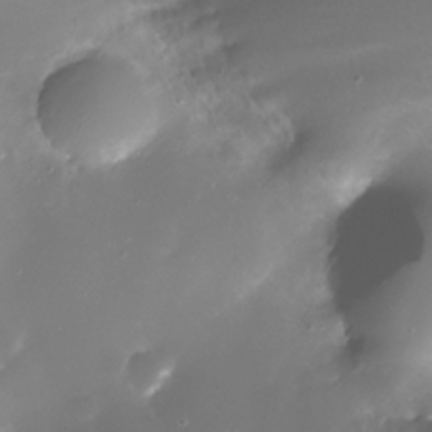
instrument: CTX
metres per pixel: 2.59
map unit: Nhe
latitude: -33.0487
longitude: -116.8947
